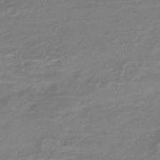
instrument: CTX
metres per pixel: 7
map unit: HNhu
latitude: -41.9178
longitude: 92.0094
